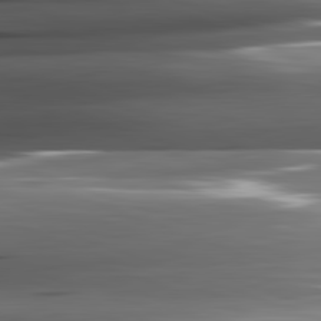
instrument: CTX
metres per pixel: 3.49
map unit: lApd
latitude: 82.2900
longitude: -144.0822
